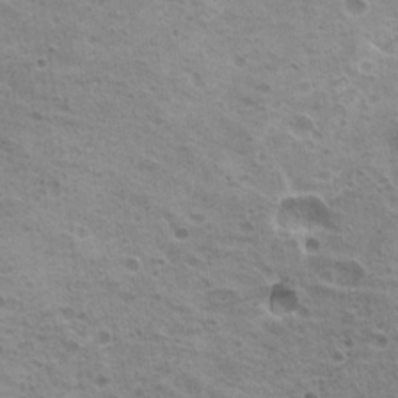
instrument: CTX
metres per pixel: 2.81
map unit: Hto
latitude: 20.2901
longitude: -31.8206
